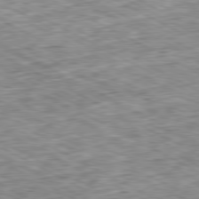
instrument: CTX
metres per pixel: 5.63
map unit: Ap
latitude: -80.8030
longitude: -87.6883
